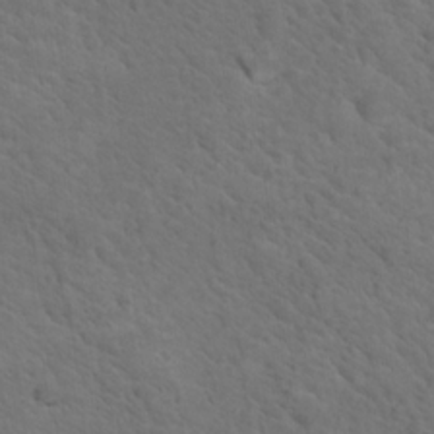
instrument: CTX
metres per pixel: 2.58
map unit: Nhu
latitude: 18.2144
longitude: -33.5560
